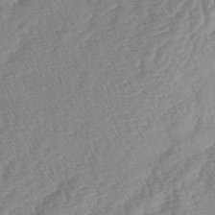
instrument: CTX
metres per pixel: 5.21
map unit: lAa
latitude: -4.0850
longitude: -130.2901
